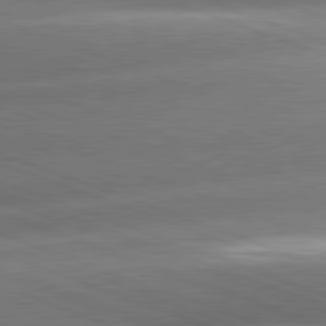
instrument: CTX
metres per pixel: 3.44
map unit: lApd
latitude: 81.2348
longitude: -158.5735
